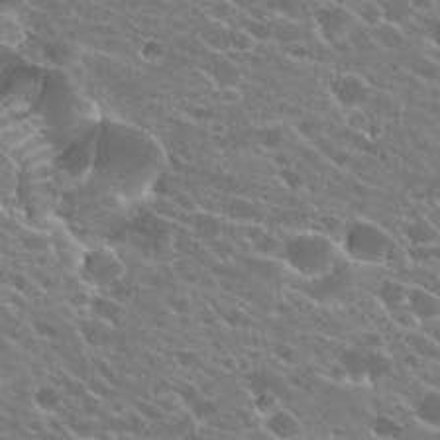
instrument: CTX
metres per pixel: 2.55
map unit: Hto
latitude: 23.9150
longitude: -37.9150
